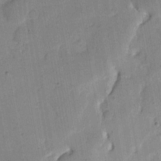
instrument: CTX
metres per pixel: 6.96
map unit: eHh
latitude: 7.7261
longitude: -66.2333
